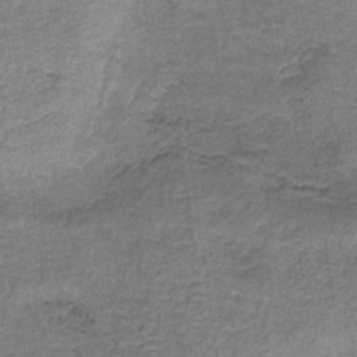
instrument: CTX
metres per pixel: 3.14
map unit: HNb
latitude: -35.7289
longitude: 52.9352
